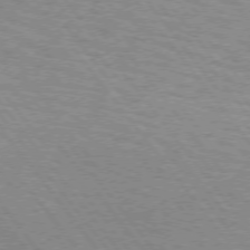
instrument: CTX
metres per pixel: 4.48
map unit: Hpe
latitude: 73.0270
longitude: -141.6693
